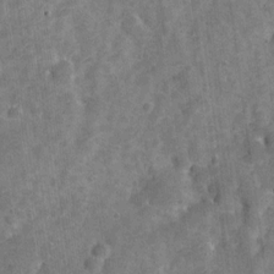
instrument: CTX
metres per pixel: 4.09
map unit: Nve
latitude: -25.7855
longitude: 105.6722
